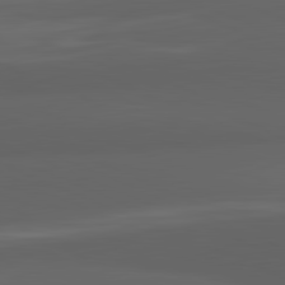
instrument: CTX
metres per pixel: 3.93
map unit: lApd
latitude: 82.1577
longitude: -170.5735
